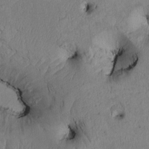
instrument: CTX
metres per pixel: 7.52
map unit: Htu
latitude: 2.4034
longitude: 149.0487
